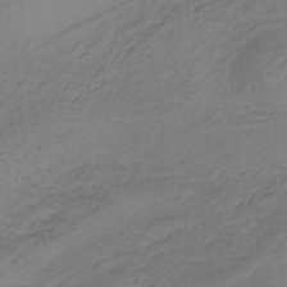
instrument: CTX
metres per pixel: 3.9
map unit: lHb
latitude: -37.1809
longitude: 58.8596
